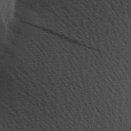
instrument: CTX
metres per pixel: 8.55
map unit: Hve
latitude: 2.2900
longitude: -124.1388
